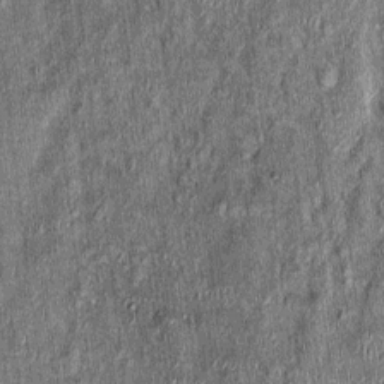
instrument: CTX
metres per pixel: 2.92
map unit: Nhu
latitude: -0.2173
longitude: -15.0270
